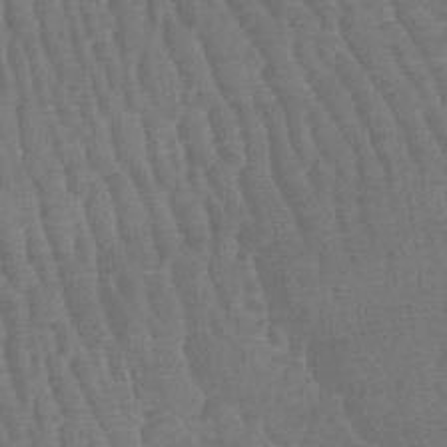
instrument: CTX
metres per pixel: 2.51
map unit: lHb
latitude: -41.1242
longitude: 66.8219
